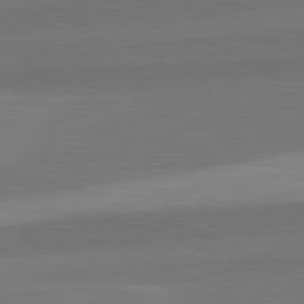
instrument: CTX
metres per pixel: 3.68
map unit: lApd
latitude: 82.4790
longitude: 136.8408
